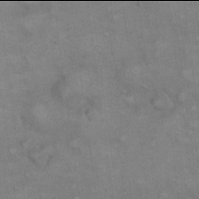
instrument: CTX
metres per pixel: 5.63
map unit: eHh
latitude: 21.9906
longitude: -62.1389
